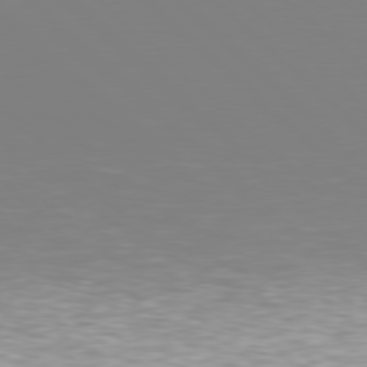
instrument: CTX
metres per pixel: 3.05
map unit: Hpe
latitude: 78.2901
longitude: -171.0647
